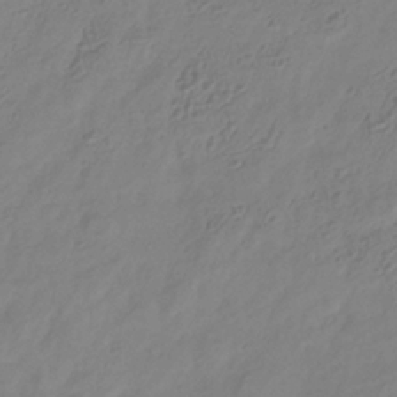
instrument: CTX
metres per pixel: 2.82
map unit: Hve
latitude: -34.9353
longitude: 88.8219
